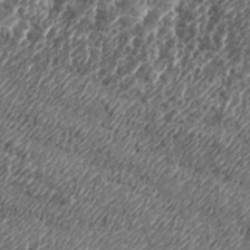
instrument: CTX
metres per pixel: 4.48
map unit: eHh
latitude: 35.2159
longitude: -136.7813
